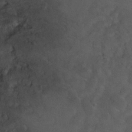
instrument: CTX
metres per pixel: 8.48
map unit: Ht
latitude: 1.1403
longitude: -32.3656
